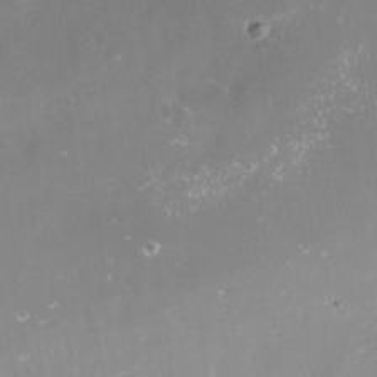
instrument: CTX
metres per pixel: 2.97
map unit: Nve
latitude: -17.6344
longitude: -58.7246
